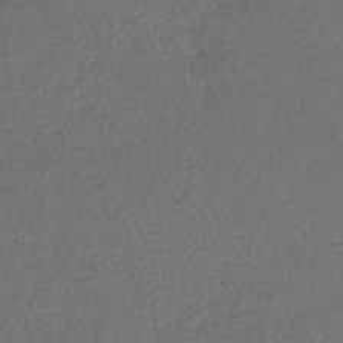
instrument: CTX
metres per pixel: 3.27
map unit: lHb
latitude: -43.8800
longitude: 68.5762
